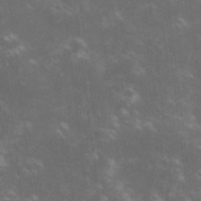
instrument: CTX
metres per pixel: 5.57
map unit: lHvf
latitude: -13.8989
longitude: -101.6505
